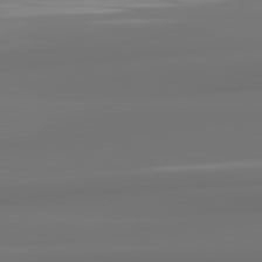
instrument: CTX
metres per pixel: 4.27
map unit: lApd
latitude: 82.0444
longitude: 175.6721
